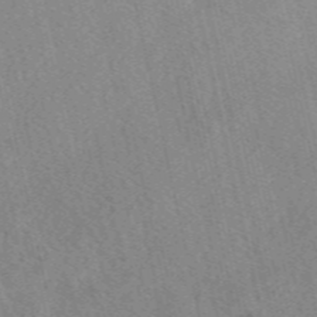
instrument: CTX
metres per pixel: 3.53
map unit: eAb
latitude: 48.7435
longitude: 105.2187
